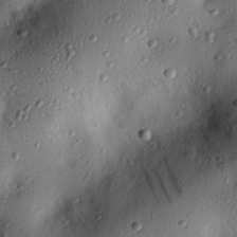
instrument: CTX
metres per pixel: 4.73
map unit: eHh
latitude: 26.1389
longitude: -75.7450
